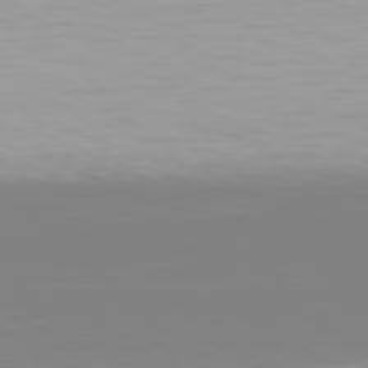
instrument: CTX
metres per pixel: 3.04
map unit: Hpe
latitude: 77.6882
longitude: -137.8773
